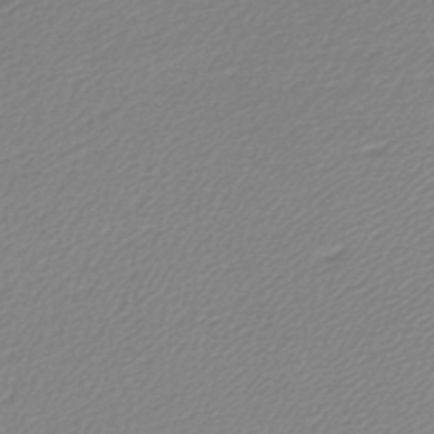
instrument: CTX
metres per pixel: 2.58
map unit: lHb
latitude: -46.0283
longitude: 70.7463
